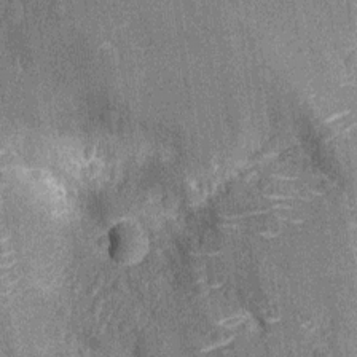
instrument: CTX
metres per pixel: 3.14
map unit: Nhu
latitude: -13.0864
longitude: -23.5182
